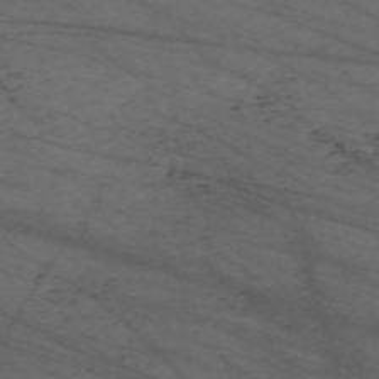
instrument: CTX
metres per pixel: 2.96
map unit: Nve
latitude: -59.7477
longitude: 61.5210
